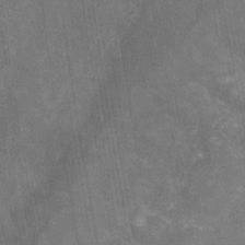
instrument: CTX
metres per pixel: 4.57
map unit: HNhu
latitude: -29.1998
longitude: 67.1809
